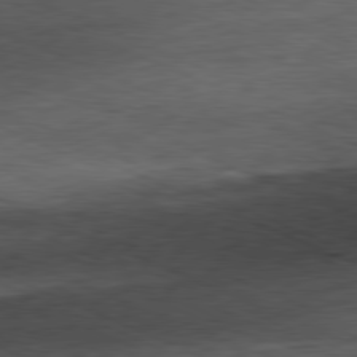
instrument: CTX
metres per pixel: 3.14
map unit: Ap
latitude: -81.3888
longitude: -70.9514
